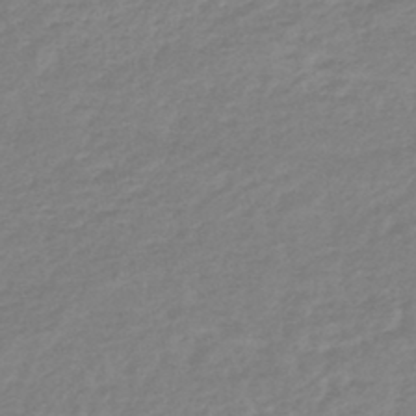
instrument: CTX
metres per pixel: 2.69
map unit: lHb
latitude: -44.4629
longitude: 69.3887
